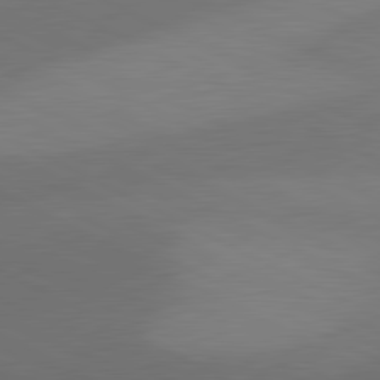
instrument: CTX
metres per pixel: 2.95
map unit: lApd
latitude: 81.1025
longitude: 127.1620
